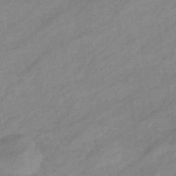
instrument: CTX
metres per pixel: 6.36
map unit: eHb
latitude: -40.8975
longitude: 83.8044
